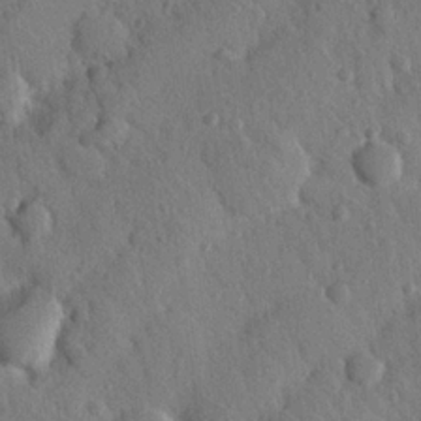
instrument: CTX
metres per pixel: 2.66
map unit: Nhu
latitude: 21.7639
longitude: -76.0633
